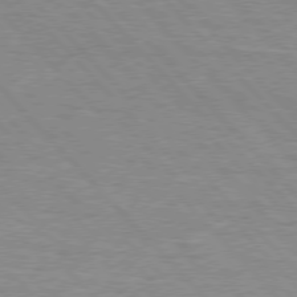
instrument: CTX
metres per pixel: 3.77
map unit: Hpe
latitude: 76.4034
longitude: -152.6113
